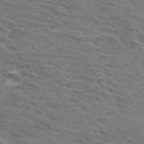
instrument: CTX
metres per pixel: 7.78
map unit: Hto
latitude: 33.1403
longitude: -43.3293
